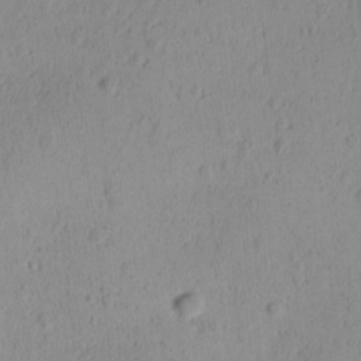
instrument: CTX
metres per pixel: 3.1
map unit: Ave
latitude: -9.3321
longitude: -121.8017
